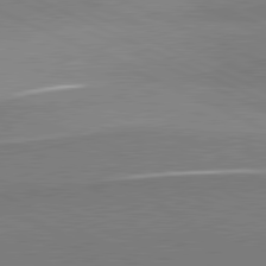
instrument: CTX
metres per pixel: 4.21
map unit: lApd
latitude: 81.2159
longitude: 156.4251
